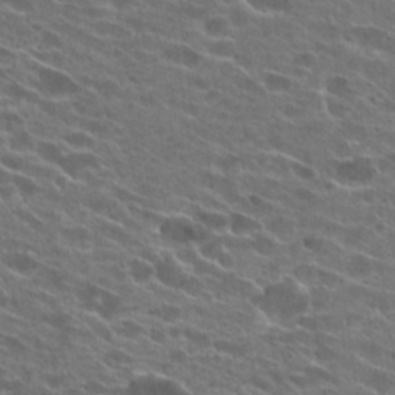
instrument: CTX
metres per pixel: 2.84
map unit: Hto
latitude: 25.5749
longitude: -42.8380
